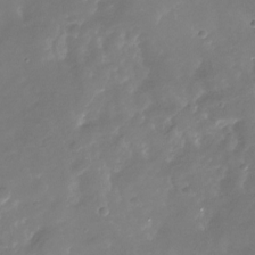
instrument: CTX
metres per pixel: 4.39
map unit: Nhu
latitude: -29.4643
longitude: -77.5560
